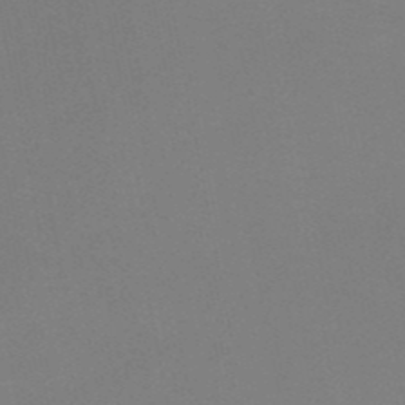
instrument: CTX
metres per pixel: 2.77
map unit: HNb
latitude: -51.4643
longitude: -42.7624
